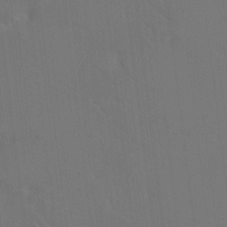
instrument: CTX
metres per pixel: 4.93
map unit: HNhu
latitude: 7.6694
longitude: 4.3117
